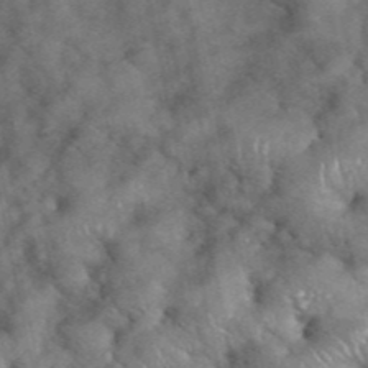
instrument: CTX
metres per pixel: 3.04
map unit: eHh
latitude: 39.1970
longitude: -56.9135
